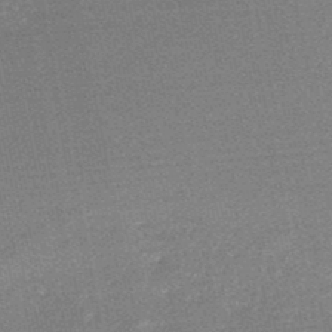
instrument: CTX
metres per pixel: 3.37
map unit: HNb
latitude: -48.0661
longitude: 57.6533
